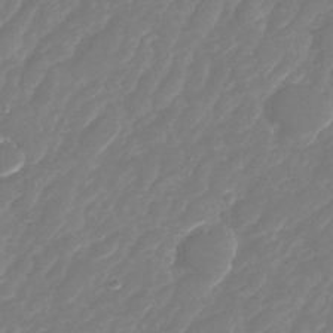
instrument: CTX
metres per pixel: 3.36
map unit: Nhu
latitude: -28.7652
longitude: -65.3293
